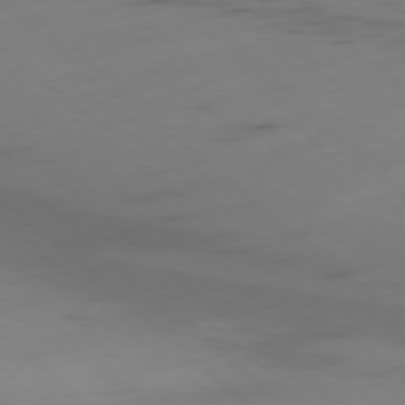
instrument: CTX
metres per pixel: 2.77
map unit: Ap
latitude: -78.5195
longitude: -61.9339
